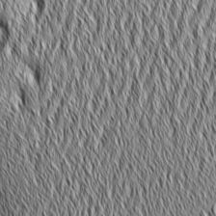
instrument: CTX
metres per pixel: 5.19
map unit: Aa
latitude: 6.4412
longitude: -129.5749
